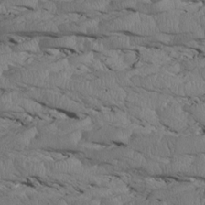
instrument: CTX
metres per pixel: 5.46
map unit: Htu
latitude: 3.9339
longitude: 151.5021
